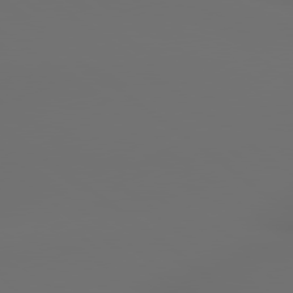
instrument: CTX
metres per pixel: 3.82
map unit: lApd
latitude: 79.2537
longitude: 177.4077
